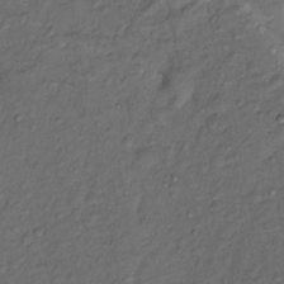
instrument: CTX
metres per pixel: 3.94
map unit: Nhu
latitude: 12.8569
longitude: -28.7813
